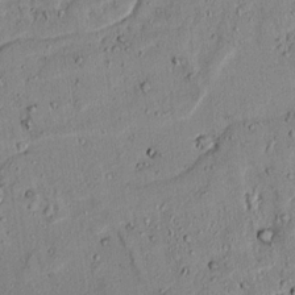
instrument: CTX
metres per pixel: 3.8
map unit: lAvf
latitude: 7.2537
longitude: 169.5588
